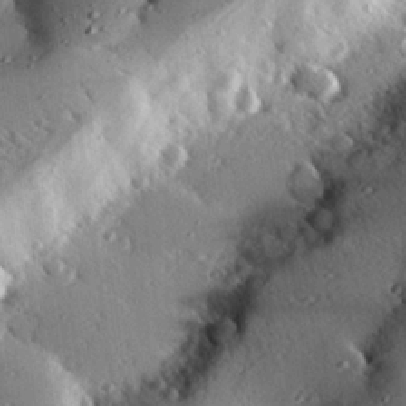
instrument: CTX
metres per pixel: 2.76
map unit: eHh
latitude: 23.1781
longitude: -90.5357
